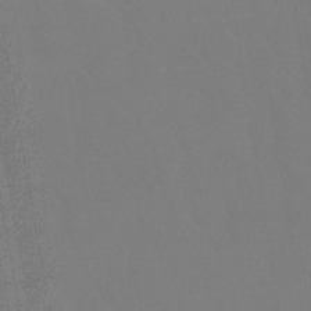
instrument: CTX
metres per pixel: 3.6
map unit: lHb
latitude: -38.1228
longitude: 74.3685
